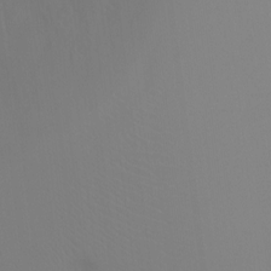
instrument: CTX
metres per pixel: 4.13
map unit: Ht
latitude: -7.4643
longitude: -28.6490
